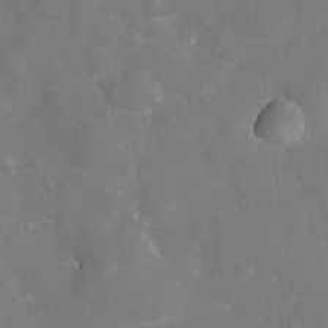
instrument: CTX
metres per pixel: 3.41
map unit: eHh
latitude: -11.3699
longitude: -62.2334
